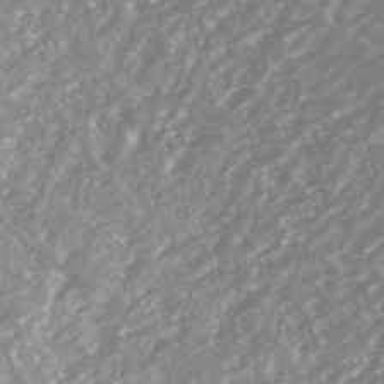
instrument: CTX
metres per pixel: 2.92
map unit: HNhu
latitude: -46.8030
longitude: 97.4832
